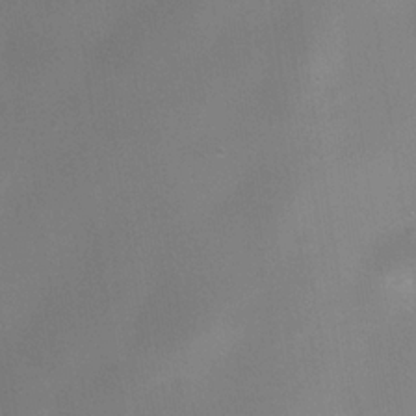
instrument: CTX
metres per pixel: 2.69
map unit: Nhe
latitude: -36.7841
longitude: -117.9339
